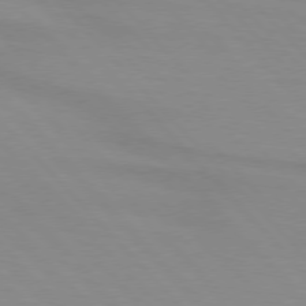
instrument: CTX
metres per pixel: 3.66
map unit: lApd
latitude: 76.2711
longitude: -84.9703
